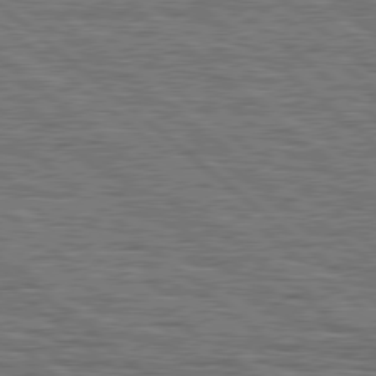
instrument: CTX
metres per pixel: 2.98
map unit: Hpe
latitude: 78.5735
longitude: -119.9717
